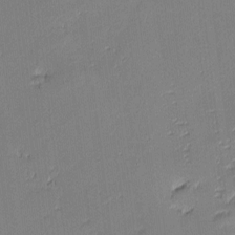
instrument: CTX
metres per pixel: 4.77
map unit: eHh
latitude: -3.4265
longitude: -81.8205
